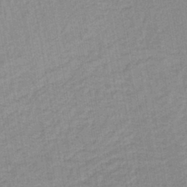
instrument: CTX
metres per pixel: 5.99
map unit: lHb
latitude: -41.7477
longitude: 62.8597
